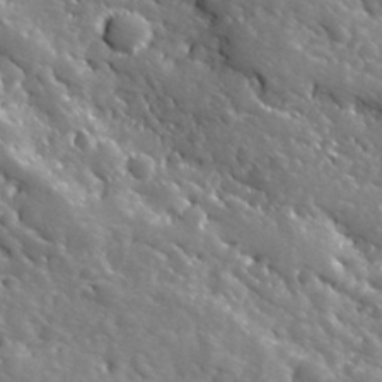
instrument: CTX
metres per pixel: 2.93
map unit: Hve
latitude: 24.9135
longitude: 146.1983
